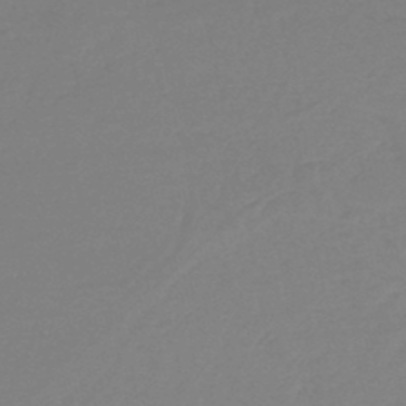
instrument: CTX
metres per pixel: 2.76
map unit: lHb
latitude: -44.9920
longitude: 55.8989
